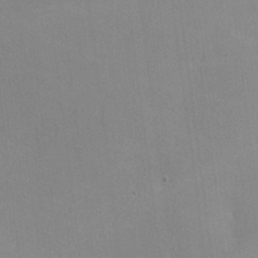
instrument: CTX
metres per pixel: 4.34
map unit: lHvf
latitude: -11.6911
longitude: -102.1011
